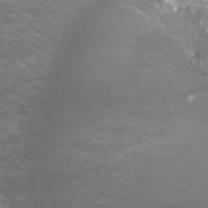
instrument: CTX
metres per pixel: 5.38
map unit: Nhu
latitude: -10.4062
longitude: -68.9513
